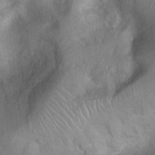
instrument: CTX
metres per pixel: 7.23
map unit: Ht
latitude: 0.1200
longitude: -17.9528
